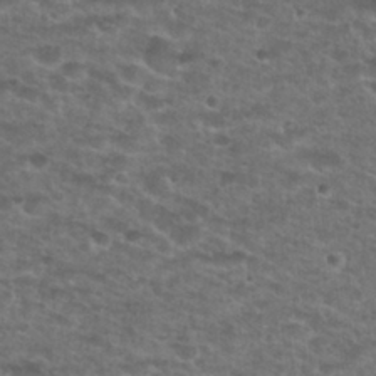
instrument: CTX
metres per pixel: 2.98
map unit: Hto
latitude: 28.2333
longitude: -49.0647
